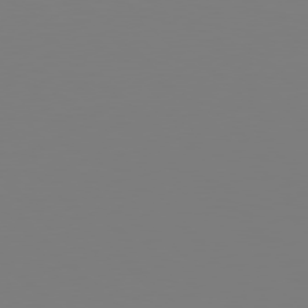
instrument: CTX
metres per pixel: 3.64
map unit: Hpe
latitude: 78.0822
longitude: 179.4076
